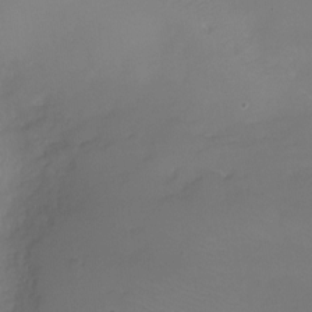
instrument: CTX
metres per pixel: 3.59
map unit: Ht
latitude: -6.5762
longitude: -27.3860
